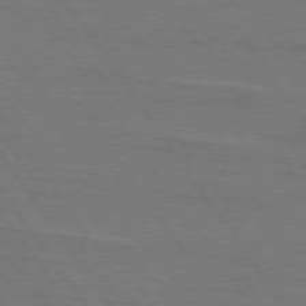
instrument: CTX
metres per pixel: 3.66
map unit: lApd
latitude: 74.9136
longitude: -56.5545
